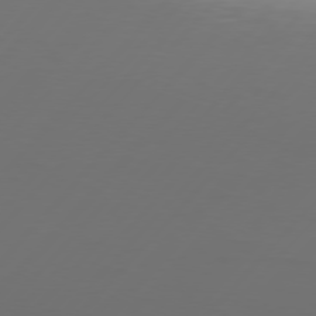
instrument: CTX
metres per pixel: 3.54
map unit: Hpe
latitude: 76.8758
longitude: -138.0255
